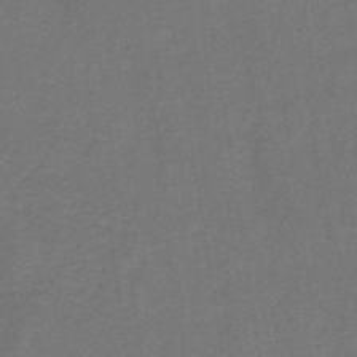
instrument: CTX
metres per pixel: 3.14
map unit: lHb
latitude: -38.1795
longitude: 60.8219
